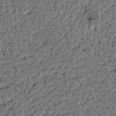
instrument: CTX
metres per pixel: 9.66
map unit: lAvf
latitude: 4.8947
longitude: 165.7667
